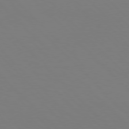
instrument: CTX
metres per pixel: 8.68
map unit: Hpe
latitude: 76.9324
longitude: -167.9717
